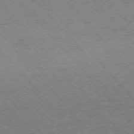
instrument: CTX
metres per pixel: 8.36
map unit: Ap
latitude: -75.9745
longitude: -63.3104
